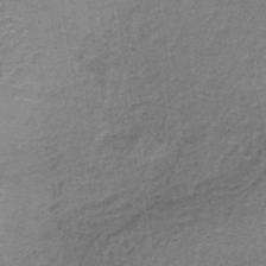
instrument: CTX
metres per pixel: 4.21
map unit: lHb
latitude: -40.0283
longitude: 62.0283
